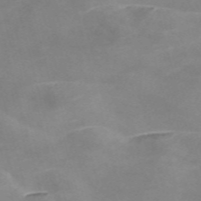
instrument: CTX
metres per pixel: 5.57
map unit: Nve
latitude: -57.8800
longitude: 59.5777
